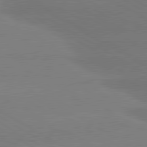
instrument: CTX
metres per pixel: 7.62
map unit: lApd
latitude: 80.5168
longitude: -146.5168
